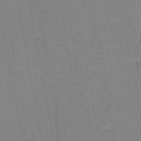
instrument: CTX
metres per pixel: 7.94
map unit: HNb
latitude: -48.3307
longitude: -40.2900
